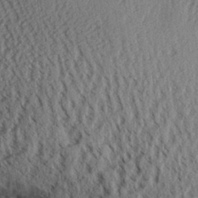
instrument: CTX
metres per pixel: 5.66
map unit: Aa
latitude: 28.9325
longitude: -134.8191
